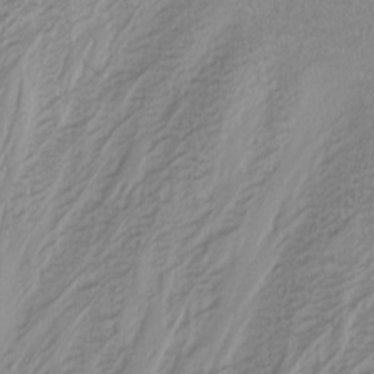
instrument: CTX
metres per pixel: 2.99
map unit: Nhu
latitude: -5.0486
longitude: -86.2900
